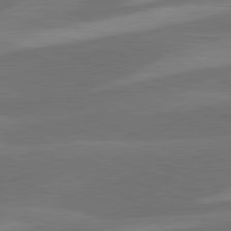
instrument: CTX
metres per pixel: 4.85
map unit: lApd
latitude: 81.5560
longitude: 124.6329
